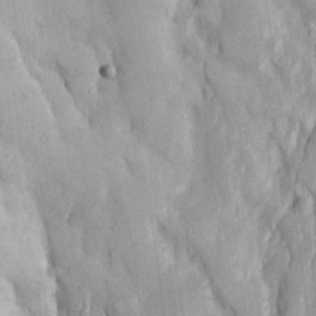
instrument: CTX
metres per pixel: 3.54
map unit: Ave
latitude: 22.8569
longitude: -134.4790
